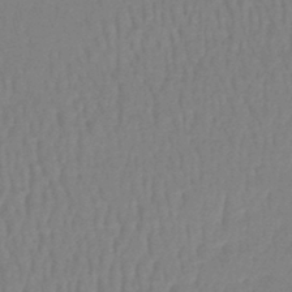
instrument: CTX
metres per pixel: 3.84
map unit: lHb
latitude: -44.0094
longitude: 74.7086
